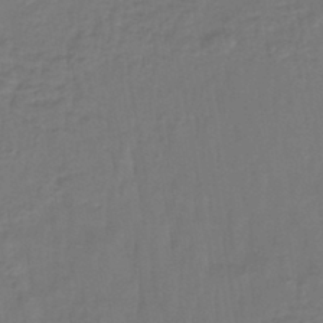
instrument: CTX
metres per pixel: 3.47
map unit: lHb
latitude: -42.9541
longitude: 64.2362
